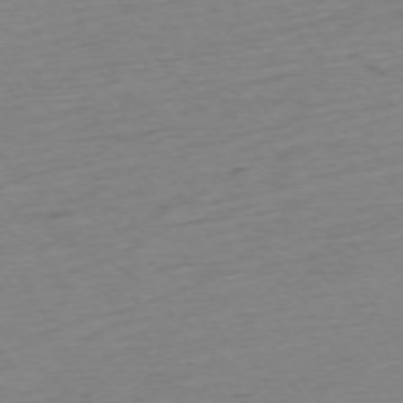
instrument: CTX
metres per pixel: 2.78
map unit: Ap
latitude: -73.4832
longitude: -68.6302
